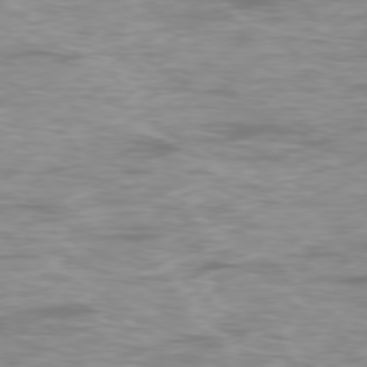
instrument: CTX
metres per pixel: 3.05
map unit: Ap
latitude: -77.7100
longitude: -80.8380
